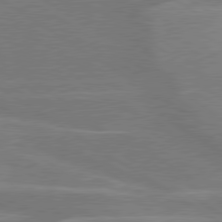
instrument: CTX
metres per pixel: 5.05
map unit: lApd
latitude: 79.6316
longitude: -122.9325
